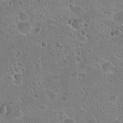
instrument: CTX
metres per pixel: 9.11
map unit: Hto
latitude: 23.0080
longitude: -49.2915
